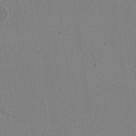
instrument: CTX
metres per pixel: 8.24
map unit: HNhu
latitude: -0.4251
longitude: -1.0836
